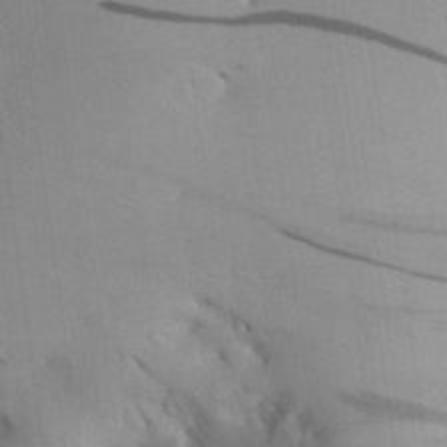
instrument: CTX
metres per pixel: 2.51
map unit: Aa
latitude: 26.3278
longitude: -133.4049
